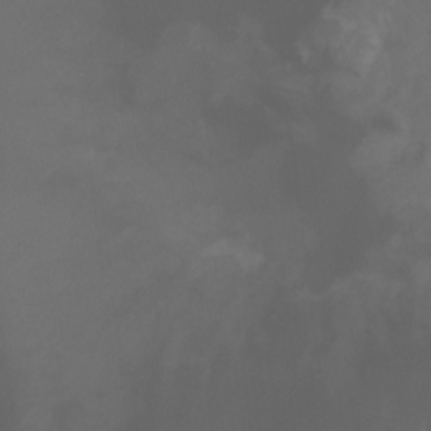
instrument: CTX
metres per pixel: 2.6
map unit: Ht
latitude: -0.4818
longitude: -38.8380
